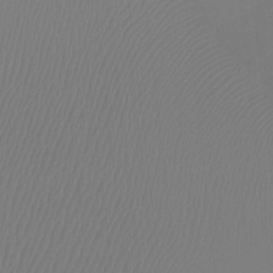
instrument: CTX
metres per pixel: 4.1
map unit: Ht
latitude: -12.3306
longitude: -46.4223
